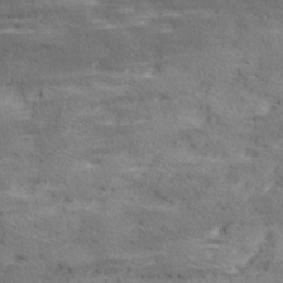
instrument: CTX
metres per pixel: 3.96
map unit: Ave
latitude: 18.3845
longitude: -135.9906
